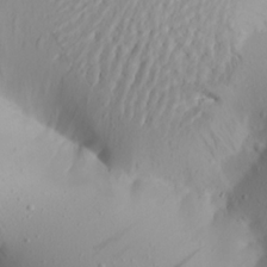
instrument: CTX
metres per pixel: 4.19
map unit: Aa
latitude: 20.6113
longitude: -146.6113
